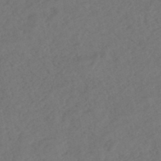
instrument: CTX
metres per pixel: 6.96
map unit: HNhu
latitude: -48.1039
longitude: 97.9556
